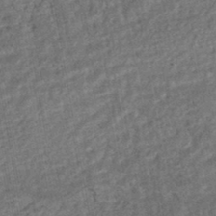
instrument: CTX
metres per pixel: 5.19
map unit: HNhu
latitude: -45.0675
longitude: 97.6344
